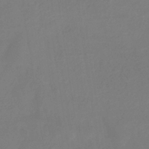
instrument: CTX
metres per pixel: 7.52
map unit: eHb
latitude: -34.6141
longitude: 78.5384
